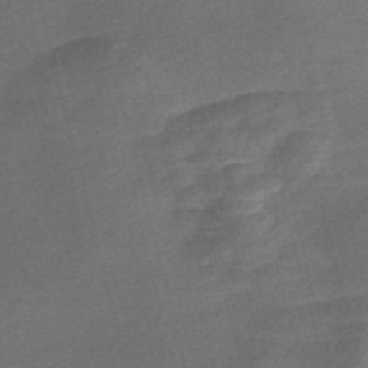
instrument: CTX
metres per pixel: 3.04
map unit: Nve
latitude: -56.6518
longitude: 60.8786
